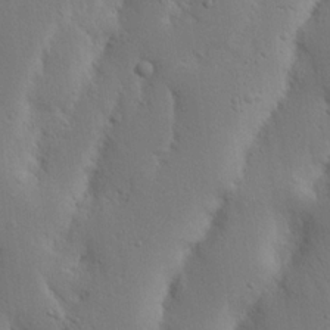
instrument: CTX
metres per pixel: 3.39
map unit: Nhu
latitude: 18.7624
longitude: -75.3671
